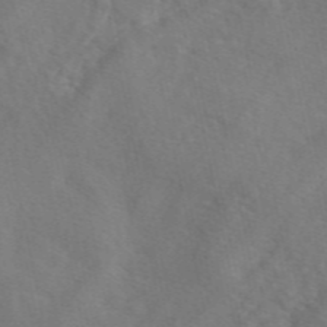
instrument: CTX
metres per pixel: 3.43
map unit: eAb
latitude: 49.6694
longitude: 119.4643
